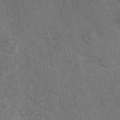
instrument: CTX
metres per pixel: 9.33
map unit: eAb
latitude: 49.1214
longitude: 115.3321
